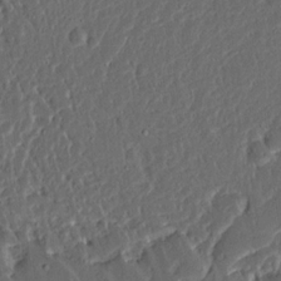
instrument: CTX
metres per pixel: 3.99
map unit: Ave
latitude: 14.8569
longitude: -138.7624
